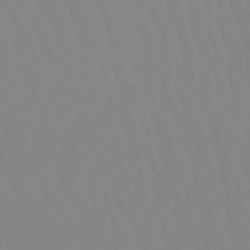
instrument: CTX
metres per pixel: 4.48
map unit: eHb
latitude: -49.8234
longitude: 74.4818
